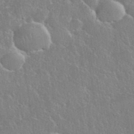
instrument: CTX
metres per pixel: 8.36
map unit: eHh
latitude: 37.3860
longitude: -61.8961
